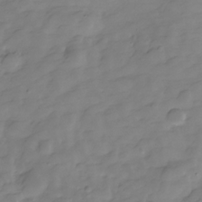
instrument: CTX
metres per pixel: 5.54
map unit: Hve
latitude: -29.3321
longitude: 91.7478
